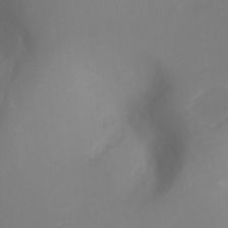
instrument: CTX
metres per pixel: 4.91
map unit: Nhu
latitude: -12.8975
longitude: -72.3090
